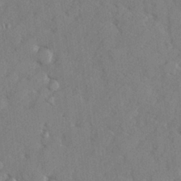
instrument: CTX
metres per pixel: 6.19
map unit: lHvf
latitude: 25.0269
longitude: 142.8030
